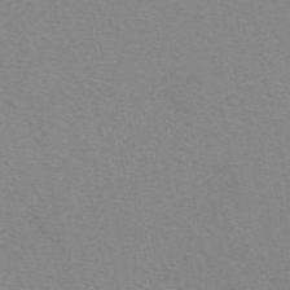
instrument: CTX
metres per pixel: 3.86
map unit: eAb
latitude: 50.1388
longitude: 107.4077
